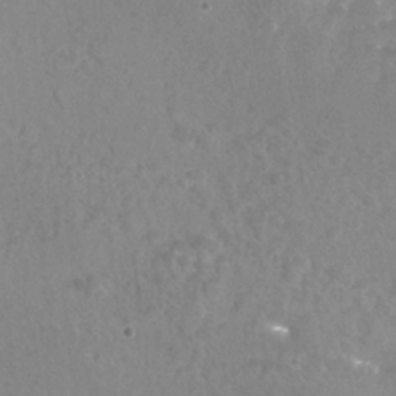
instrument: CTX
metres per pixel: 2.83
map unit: Nhu
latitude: 25.1592
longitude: -54.2711
